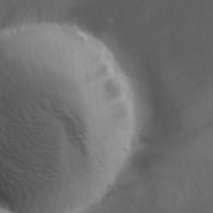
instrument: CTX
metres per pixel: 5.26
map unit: Ave
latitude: 1.8016
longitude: -112.7057
